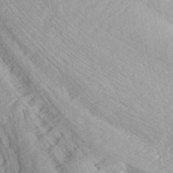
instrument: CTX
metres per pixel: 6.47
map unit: ANa
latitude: -42.8030
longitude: 108.0283
